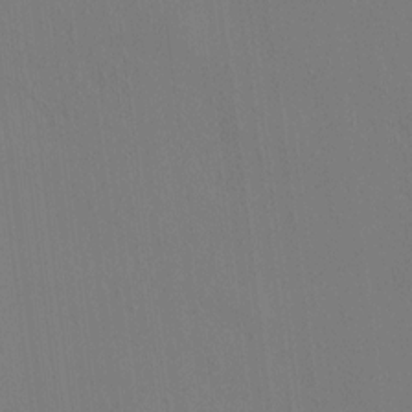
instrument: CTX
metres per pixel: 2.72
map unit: HNhu
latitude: 7.7072
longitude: 14.9353
